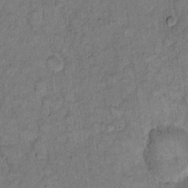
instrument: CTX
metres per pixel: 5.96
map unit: eHh
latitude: 11.6883
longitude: -63.9528
